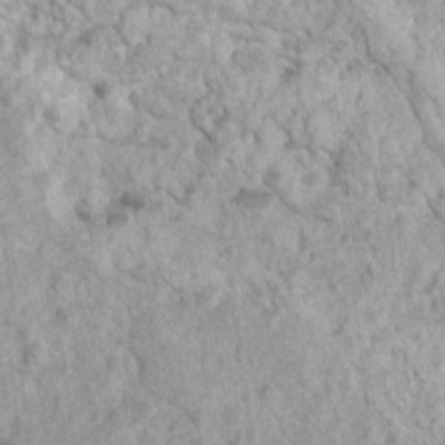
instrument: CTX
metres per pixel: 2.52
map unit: Nhu
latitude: 7.1214
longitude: -20.5168
